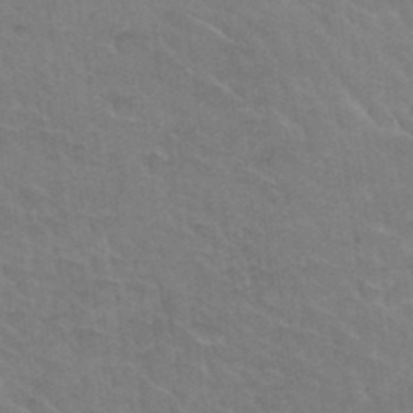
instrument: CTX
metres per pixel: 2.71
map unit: Hto
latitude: 35.5182
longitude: -46.0444
